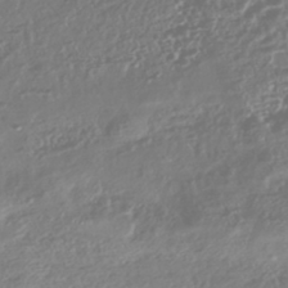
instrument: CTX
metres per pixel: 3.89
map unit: HNhu
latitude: -44.1795
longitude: 104.4251
